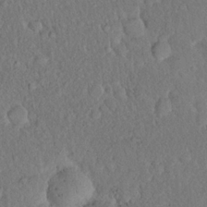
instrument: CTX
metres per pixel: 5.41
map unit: eHh
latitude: 19.2348
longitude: -62.6302
